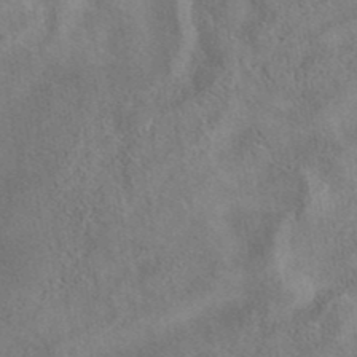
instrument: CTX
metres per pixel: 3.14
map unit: eAb
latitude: 41.0080
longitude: 104.5196
